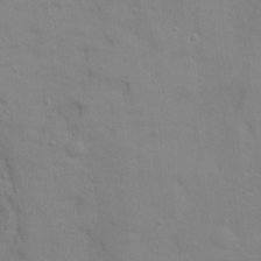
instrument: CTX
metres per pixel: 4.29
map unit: Nhu
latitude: 3.1970
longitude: -24.4978
